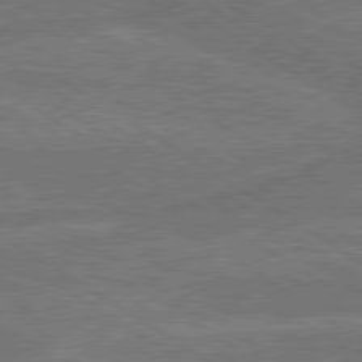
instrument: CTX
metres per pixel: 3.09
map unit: lApd
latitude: 79.8395
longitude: -162.1578
